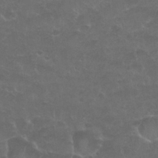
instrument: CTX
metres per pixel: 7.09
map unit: Nhu
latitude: 26.8191
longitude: -52.9703
